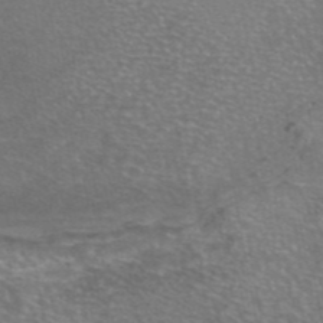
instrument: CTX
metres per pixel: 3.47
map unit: eAb
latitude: 45.8394
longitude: 106.3873
